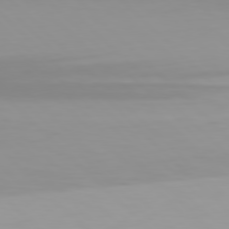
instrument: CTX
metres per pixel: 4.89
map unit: Hpe
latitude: 77.3670
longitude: -173.2725
